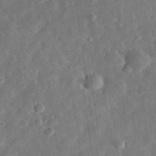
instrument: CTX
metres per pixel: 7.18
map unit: eHh
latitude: 32.5168
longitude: -77.3103
